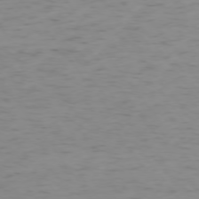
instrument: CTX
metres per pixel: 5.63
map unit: Ap
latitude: -74.9920
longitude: -79.8395
